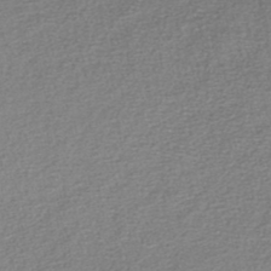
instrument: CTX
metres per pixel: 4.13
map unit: lHb
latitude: -44.8786
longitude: 58.6707
